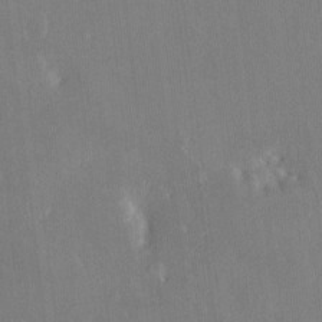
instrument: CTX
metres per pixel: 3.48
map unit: HNhu
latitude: 6.2711
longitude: 3.0486
